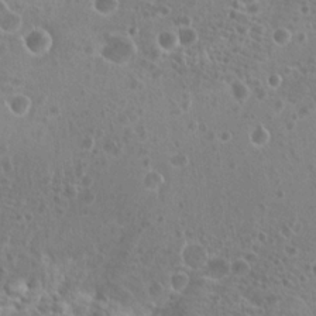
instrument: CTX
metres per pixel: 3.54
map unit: Hto
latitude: 20.8191
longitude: -41.0269
